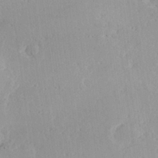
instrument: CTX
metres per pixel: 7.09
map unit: Hve
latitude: 25.8583
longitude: -94.2523
